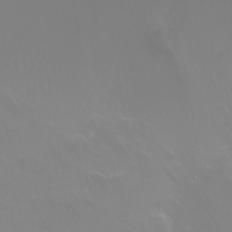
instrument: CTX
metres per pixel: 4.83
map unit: Ht
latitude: -2.5384
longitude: -60.6301
